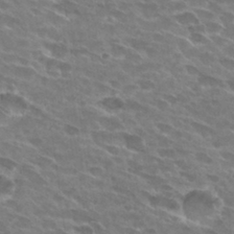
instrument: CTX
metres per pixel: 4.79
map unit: Hto
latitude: 28.8191
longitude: -42.6113
